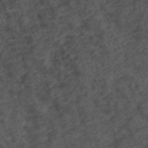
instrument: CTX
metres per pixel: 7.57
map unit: ANa
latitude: 39.5938
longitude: 18.9164
